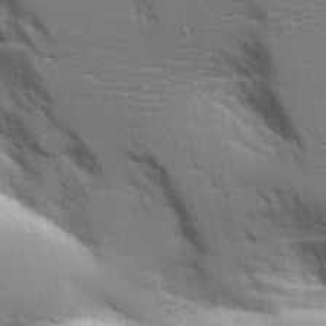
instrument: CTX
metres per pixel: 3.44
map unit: Aa
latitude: 18.1766
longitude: -125.4048
